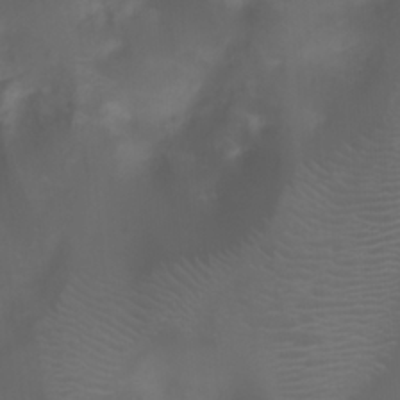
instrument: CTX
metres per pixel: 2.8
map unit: Ht
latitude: 1.7260
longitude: -21.9717
